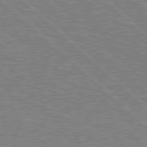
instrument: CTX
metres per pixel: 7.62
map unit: Hpe
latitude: 78.2145
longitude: -127.5371
